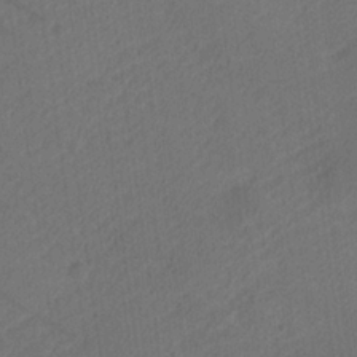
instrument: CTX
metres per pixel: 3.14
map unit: lHvf
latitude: 25.8772
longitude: 141.4832
